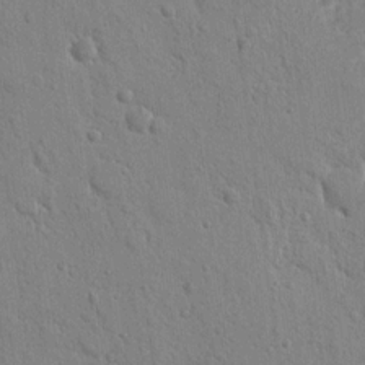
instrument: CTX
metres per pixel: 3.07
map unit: Nhu
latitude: 15.9339
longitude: -78.9514
